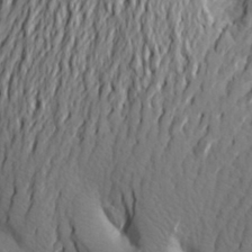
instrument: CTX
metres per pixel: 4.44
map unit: Aa
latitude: 25.9717
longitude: -149.5182
